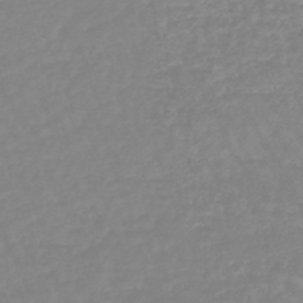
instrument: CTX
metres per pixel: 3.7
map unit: eHb
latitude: -45.1242
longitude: 81.2565
